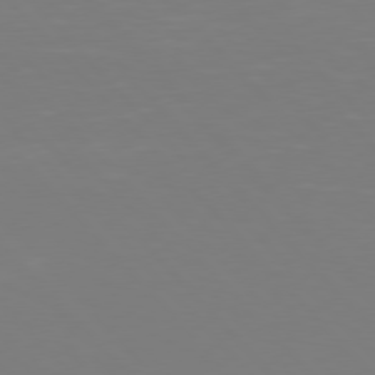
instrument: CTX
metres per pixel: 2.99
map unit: Hpe
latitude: 77.3292
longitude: -174.2145
